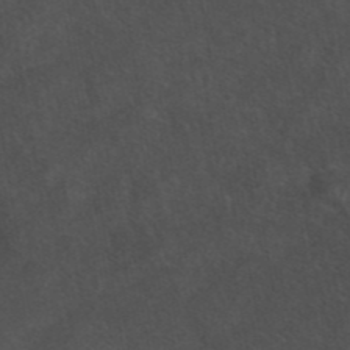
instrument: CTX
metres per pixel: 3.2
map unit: ANa
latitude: 42.6113
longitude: 14.4251
